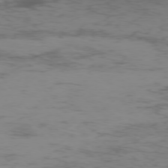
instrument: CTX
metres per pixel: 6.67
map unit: Hpe
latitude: -75.2943
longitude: -19.7260
